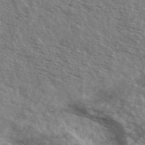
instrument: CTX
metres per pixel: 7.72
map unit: Ave
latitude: 39.8961
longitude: -109.4048
